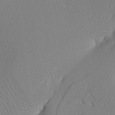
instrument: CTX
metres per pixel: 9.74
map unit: Aa
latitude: 24.9891
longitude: -132.4223
